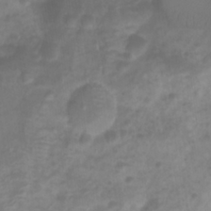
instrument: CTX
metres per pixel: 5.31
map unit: Htu
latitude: 2.5734
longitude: -22.2145
